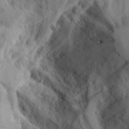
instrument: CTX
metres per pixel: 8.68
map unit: Aa
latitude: 25.1970
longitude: -131.5183
